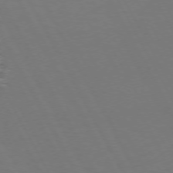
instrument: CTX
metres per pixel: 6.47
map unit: Hpe
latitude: 72.0822
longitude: -127.1781
